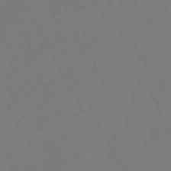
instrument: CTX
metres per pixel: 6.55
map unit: lHb
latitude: -49.7478
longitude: 76.4440
